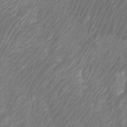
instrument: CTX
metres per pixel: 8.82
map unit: Htu
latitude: -5.9556
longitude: -74.9136
